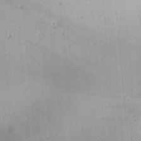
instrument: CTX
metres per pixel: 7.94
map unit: lAa
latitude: -10.2740
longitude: -124.6112
